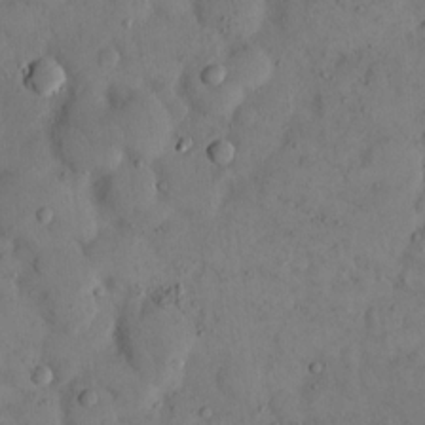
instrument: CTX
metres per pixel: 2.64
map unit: eHh
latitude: 14.1956
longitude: -67.4615
